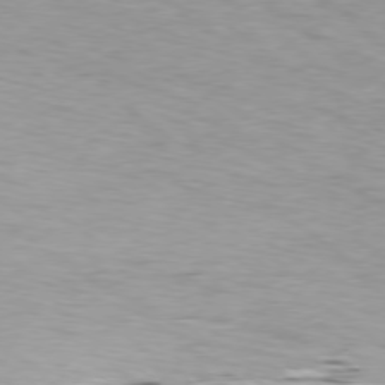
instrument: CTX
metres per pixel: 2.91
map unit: Ap
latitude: -79.1620
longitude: -76.8380
